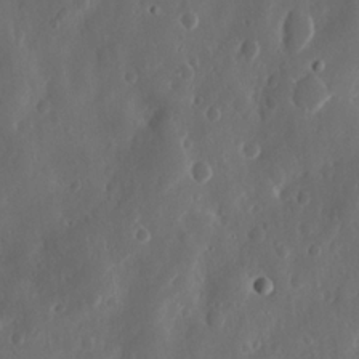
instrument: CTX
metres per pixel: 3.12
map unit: Nhu
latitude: 13.8583
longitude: -73.1970
